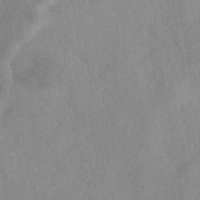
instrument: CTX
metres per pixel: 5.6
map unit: eAb
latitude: 40.3278
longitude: 108.8597
